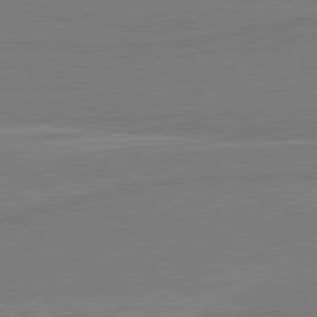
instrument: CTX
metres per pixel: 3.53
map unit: lApd
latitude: 80.6679
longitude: 169.2942
